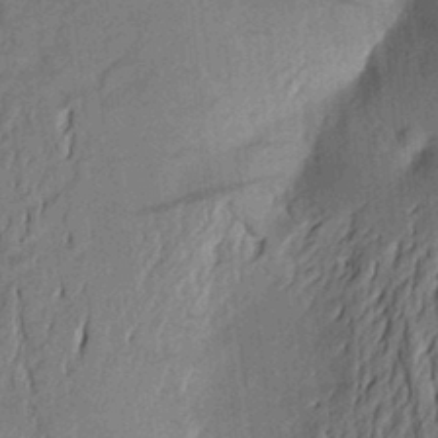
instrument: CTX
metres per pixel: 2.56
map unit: Aa
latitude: 22.5168
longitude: -150.3656
